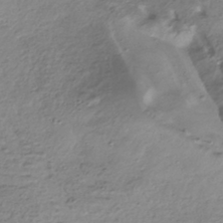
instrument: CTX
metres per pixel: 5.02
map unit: HNhu
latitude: -41.4643
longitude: 100.0283
